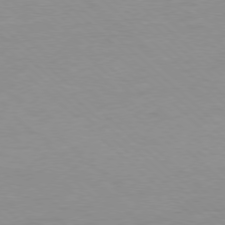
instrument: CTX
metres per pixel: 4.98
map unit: Hpe
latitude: -78.3117
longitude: -21.2537
